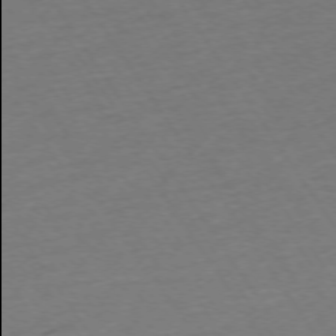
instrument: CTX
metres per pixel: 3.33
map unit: Ap
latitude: -74.3685
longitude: -85.9906
